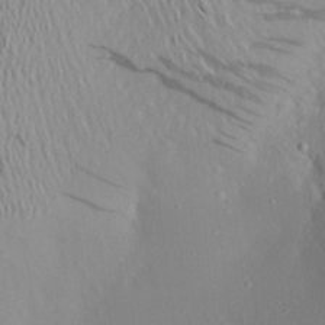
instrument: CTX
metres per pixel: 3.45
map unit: Aa
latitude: 22.3656
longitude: -145.6127
